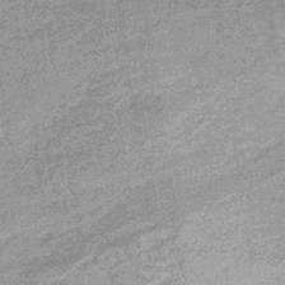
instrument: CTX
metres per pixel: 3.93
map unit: lHb
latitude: -36.5573
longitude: 65.7289
